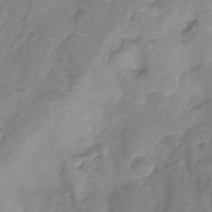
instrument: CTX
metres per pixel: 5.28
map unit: Nhu
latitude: -11.8800
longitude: -22.8758
